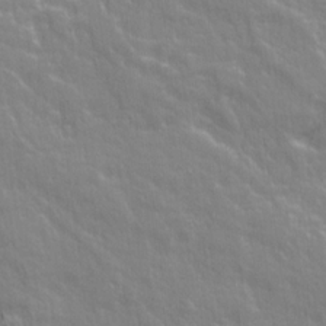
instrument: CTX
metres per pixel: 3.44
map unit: Ave
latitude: 20.8758
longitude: -134.4601
